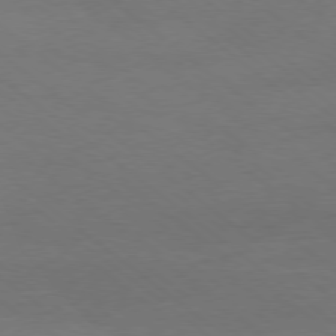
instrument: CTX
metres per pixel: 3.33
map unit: Ap
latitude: -78.8030
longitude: -97.6505
